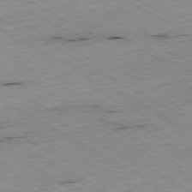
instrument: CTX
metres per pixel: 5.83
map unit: Ap
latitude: -79.0864
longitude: -69.1214
